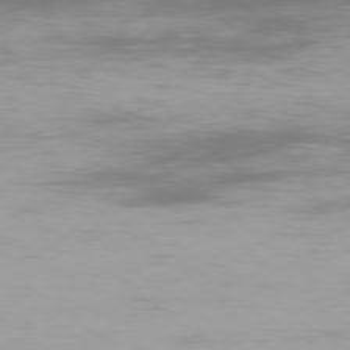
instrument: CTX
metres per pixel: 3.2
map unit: Ap
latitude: -79.0864
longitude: -60.6112
